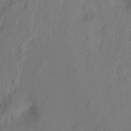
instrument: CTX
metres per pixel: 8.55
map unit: Hto
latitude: -7.5777
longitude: -44.3656
